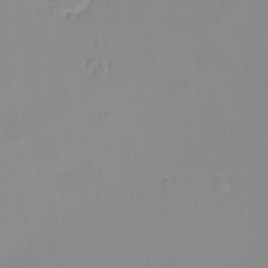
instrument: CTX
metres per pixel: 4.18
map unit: eHh
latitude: -9.1053
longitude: -66.3278
